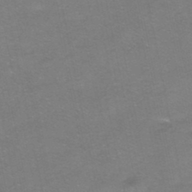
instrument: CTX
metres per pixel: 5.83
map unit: HNhu
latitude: -40.2928
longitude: 103.3699
